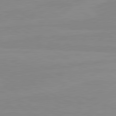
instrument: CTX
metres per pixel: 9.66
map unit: lApd
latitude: 80.6301
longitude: -176.6868
